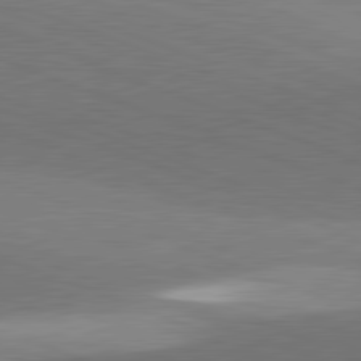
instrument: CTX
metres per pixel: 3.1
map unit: lApd
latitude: 81.8394
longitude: 136.0850
